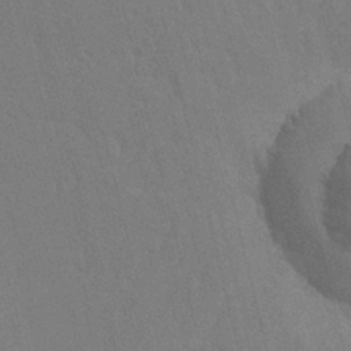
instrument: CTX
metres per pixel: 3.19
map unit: HNhu
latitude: 7.2915
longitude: 4.5573
